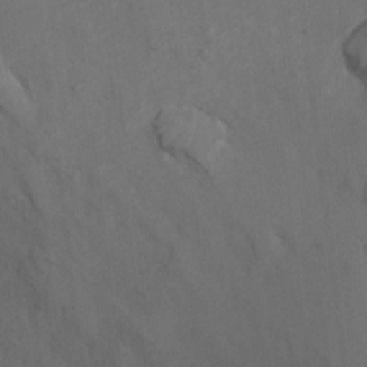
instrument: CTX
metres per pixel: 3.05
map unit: Hto
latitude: 4.8191
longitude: -32.1200
